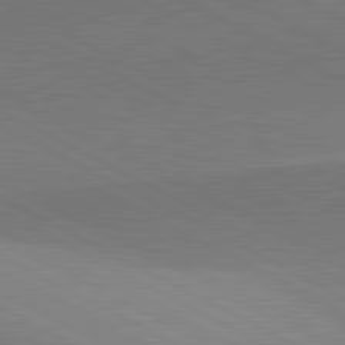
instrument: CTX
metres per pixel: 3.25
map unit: lApd
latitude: 81.8961
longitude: 134.3684
